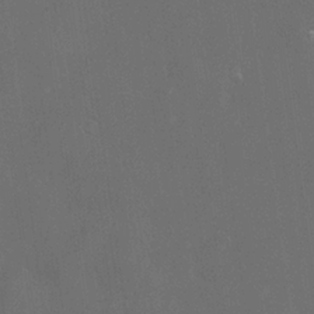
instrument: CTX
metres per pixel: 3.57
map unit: Hve
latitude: -11.4077
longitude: 174.5006
